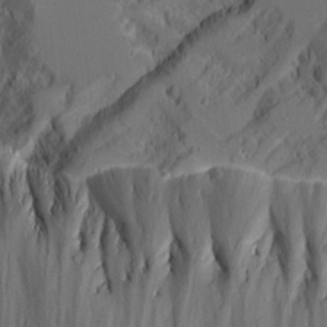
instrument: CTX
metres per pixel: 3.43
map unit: lAvf
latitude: 16.1578
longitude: -126.0444
